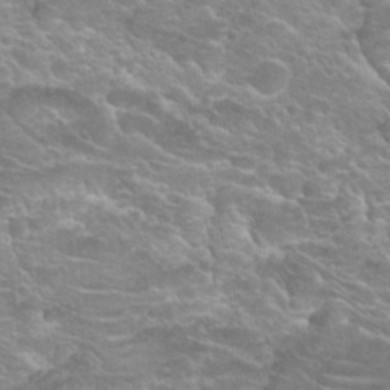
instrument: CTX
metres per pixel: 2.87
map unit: Hto
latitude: 20.5924
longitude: -37.5182
